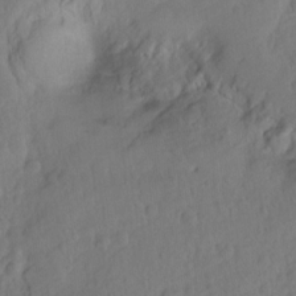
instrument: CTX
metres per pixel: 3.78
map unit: Hto
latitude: -7.4454
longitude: -46.9136
